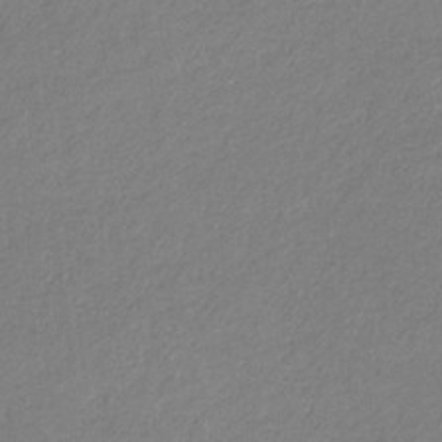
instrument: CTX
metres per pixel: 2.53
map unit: eHb
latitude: -30.6896
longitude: 66.9731
